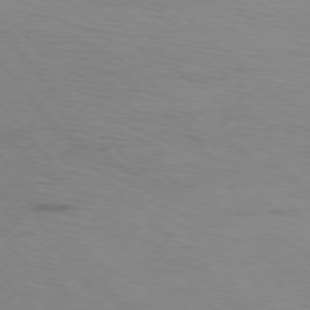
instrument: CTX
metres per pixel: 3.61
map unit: Ap
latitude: -75.5399
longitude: -69.3104
